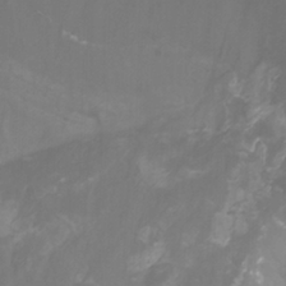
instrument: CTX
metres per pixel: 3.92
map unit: Nhu
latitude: -9.0486
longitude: -77.7827
